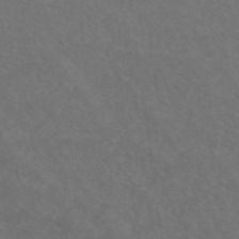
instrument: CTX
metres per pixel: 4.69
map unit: ANa
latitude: 43.4238
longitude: 27.9556
